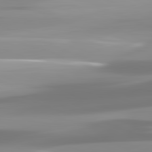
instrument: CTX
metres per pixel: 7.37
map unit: lApd
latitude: 82.1388
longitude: -138.1200
